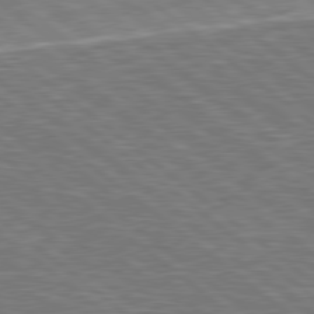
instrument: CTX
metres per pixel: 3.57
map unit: Hpe
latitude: 78.8947
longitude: -170.3467
